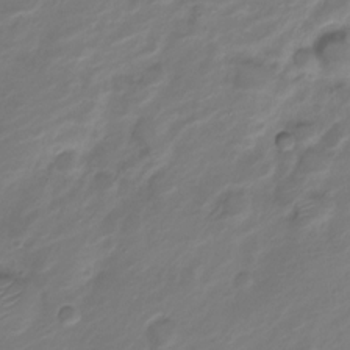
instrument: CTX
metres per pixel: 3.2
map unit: Nve
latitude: -20.0283
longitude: 107.0298
